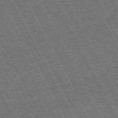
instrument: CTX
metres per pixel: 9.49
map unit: Hpe
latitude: -71.8800
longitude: 10.8408
